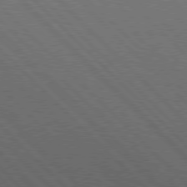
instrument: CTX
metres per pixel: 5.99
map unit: Hpe
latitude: 77.4048
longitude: -126.9514
